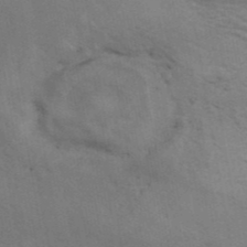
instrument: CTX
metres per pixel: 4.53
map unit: ANa
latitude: 42.9892
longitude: 13.9367
